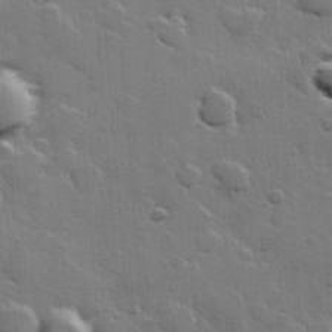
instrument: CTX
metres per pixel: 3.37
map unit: Hve
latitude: 23.3482
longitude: 149.4077
